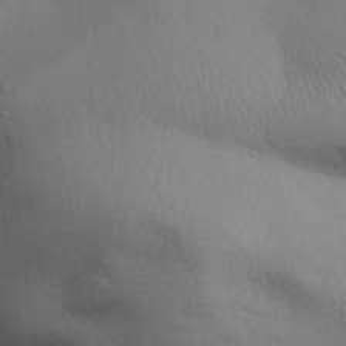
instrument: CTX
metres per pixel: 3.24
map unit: Aa
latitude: 31.7828
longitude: -144.9702
